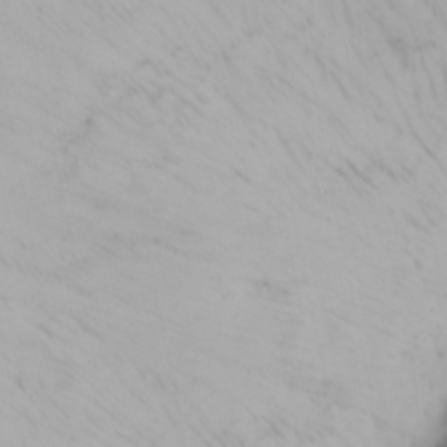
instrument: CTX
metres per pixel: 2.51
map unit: Nhu
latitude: -4.2172
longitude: -84.1767
